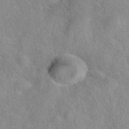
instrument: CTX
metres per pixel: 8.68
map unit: eAb
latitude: 42.1200
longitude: 107.5588
